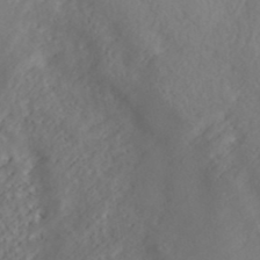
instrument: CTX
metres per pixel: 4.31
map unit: ANa
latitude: 40.9324
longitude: 53.0297
